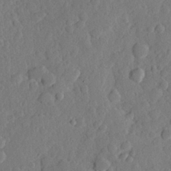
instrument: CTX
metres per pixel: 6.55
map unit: Hve
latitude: 24.6679
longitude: 149.9367
